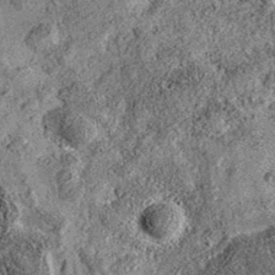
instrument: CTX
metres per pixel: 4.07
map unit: eAb
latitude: 36.1011
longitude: 109.0675
